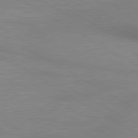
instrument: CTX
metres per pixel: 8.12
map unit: lApd
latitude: 80.4223
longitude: 125.8422
